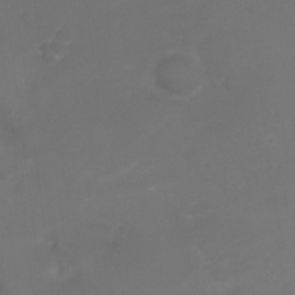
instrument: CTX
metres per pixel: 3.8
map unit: Nhe
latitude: -19.6344
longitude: 143.4265
